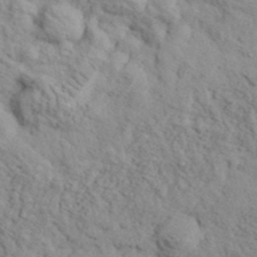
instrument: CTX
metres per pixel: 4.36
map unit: eHh
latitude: 35.6505
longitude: -78.4790
